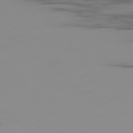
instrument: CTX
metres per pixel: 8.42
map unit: Ap
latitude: -80.0661
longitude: -53.4427
